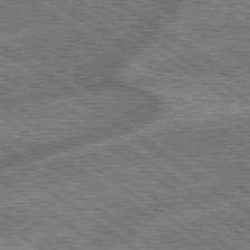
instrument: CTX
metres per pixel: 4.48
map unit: lApd
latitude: 79.2537
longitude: -171.6316
